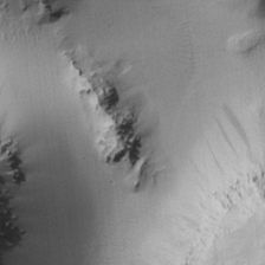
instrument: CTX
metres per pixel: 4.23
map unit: Htu
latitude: -0.6141
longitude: 171.9178
